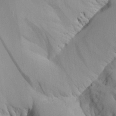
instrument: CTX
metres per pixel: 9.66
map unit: Aa
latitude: 25.8961
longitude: -132.4034
